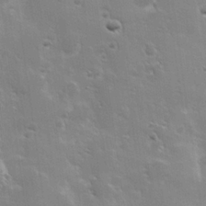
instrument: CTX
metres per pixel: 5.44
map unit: Hve
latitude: 23.5749
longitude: 146.9730
